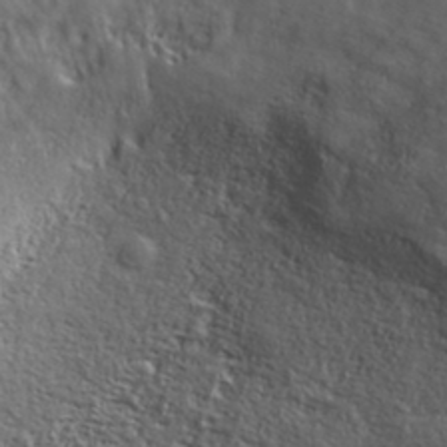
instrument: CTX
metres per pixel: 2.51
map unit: ANa
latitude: 38.5357
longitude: -91.9339
